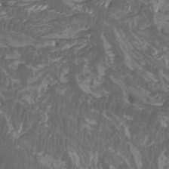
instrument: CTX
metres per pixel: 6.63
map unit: Nhu
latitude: -6.5196
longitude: -76.7246
